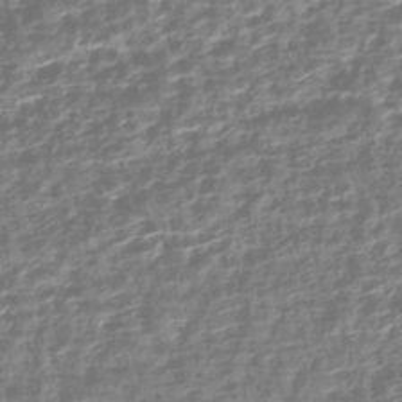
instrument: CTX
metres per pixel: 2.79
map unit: HNhu
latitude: -43.3887
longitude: 106.8975
